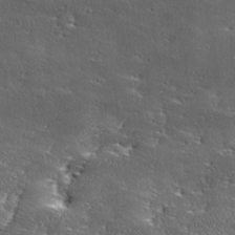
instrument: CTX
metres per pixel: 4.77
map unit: Ave
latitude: 17.4615
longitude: -137.5560
